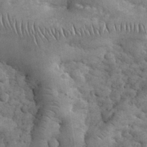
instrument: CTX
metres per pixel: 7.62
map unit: eHh
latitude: 33.5560
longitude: -67.3481
